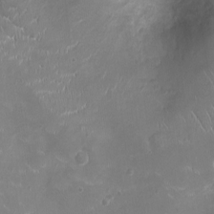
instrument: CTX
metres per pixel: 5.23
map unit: Ht
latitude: -4.7274
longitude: -15.7828
